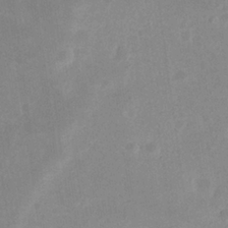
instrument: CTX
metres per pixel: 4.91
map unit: eHh
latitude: 20.7813
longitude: -69.2915
